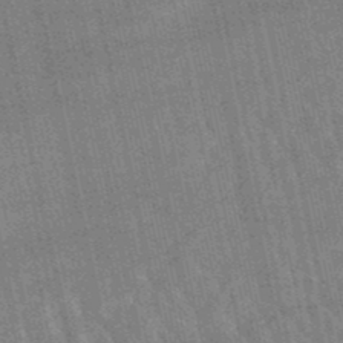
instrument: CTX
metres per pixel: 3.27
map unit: lHb
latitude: -48.7463
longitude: 73.9745
